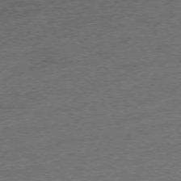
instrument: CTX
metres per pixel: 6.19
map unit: Hpe
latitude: -76.1228
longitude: -11.4993
